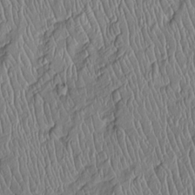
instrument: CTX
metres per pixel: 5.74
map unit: Htu
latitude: -6.0283
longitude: 155.5777
